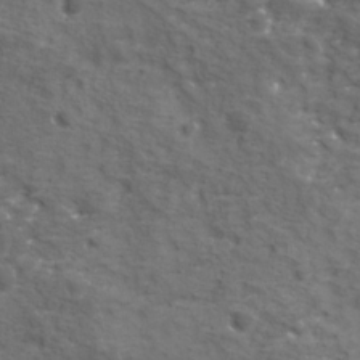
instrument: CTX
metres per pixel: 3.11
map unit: Ave
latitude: 11.3104
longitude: -104.8758
